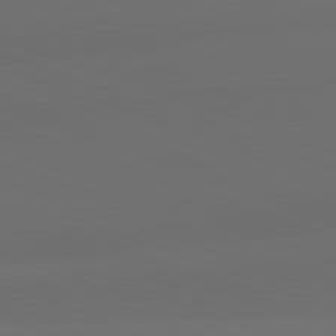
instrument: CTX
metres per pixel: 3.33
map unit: lApd
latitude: 82.0822
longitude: 134.4629
